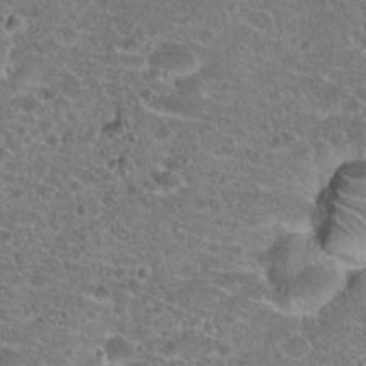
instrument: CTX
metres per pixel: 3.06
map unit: Hto
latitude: 20.5357
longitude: -42.2145
